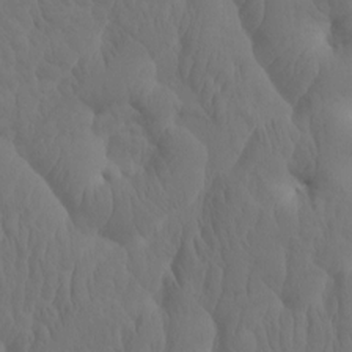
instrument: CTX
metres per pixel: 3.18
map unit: eHh
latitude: -1.8612
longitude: 15.1054
